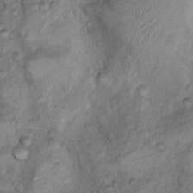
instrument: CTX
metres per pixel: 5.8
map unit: Nhu
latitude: 9.7261
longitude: -25.2348
